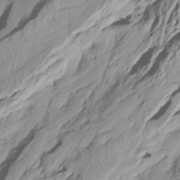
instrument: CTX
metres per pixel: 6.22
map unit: Htu
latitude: -6.8408
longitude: -70.0444
